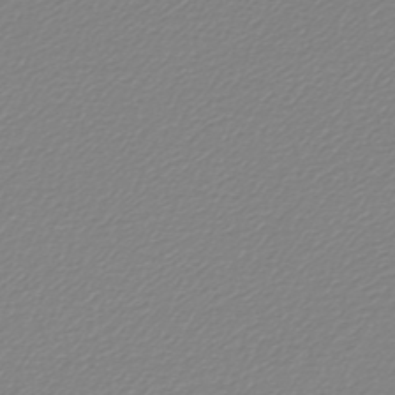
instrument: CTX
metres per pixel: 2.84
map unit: lHb
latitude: -46.0661
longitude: 70.5196
